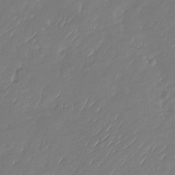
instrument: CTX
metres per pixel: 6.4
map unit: Nhu
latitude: -27.8989
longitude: -61.3104
